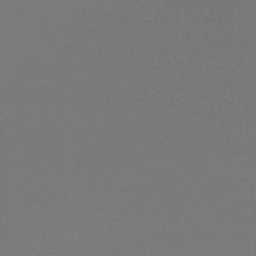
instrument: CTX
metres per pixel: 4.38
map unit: lHb
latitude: -47.2754
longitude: 64.1795
